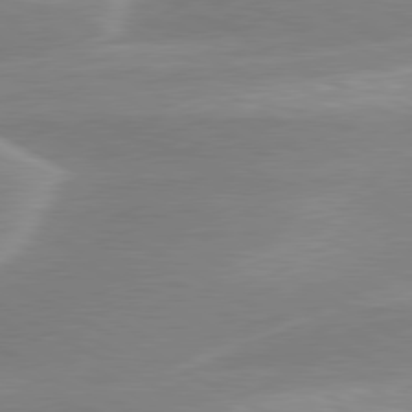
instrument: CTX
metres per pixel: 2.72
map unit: lApd
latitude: 79.8961
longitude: -114.8946
